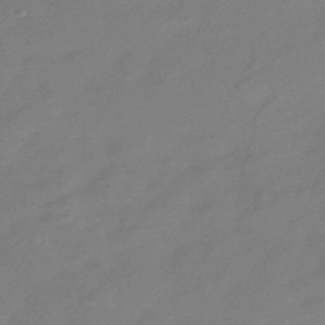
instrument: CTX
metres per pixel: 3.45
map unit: HNhu
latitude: -44.3117
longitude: 91.3888
